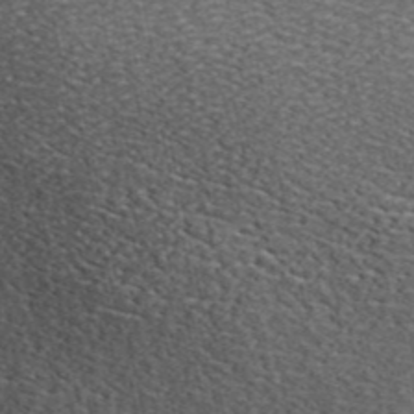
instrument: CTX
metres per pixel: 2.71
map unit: ANa
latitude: 44.6680
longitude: 39.3320
